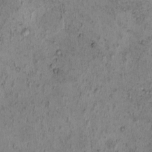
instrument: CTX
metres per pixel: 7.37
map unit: eHh
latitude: -0.8219
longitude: 19.1053
